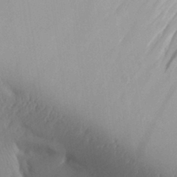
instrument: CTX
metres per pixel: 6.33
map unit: Aa
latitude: 32.3278
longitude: -141.4615
